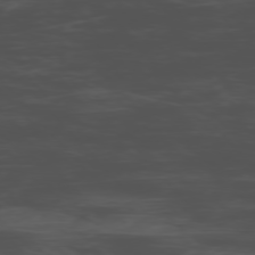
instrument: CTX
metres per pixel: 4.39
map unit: Ap
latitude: -76.6707
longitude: -66.3845
